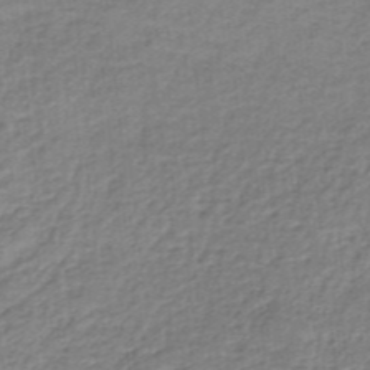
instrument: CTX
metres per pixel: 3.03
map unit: lHb
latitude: -35.4643
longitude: 60.3495
